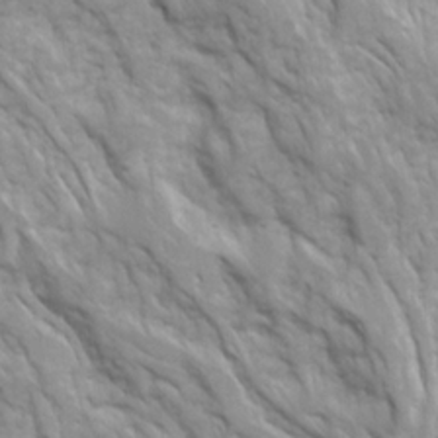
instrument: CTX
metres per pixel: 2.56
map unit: Ave
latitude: 16.4223
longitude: -131.9340
